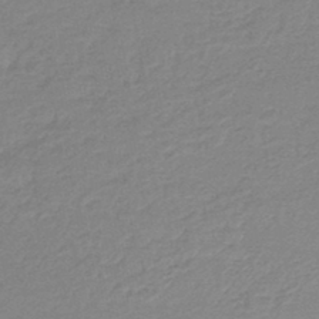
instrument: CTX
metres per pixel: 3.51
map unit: lHb
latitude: -44.4818
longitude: 69.4643
